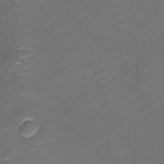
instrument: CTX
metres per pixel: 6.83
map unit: eHh
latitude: -1.3510
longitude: -79.3482
